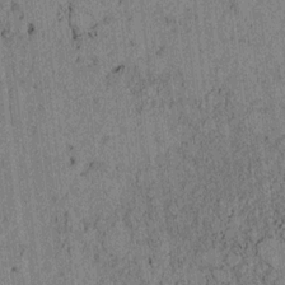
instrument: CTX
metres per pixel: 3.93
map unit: lAvf
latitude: 4.0444
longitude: 158.3684
